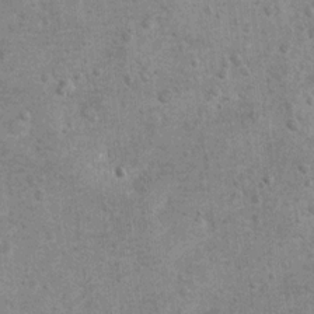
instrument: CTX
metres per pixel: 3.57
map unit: Hto
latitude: 11.5749
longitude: -36.5546
